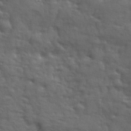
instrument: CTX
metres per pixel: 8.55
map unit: Ave
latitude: 18.5734
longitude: -132.2523
